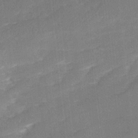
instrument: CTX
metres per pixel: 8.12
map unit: Ave
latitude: 17.3671
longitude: -137.3104
